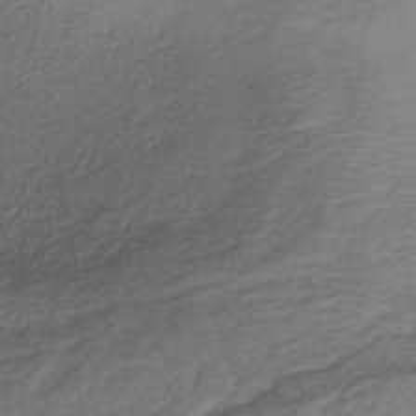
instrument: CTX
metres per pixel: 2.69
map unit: lHb
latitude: -35.5399
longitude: 68.0661
